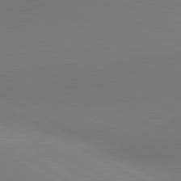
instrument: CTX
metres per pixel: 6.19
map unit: lApd
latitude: 80.9703
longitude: 146.8975
